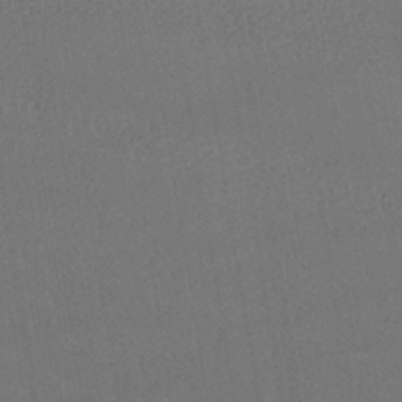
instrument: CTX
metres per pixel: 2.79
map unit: HNhu
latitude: -42.6329
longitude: 102.5952
